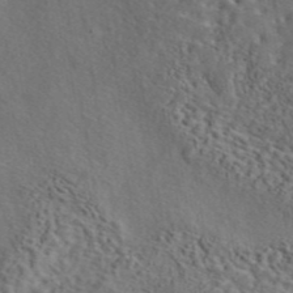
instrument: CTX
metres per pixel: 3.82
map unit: eAb
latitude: 43.9906
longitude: 115.1620
